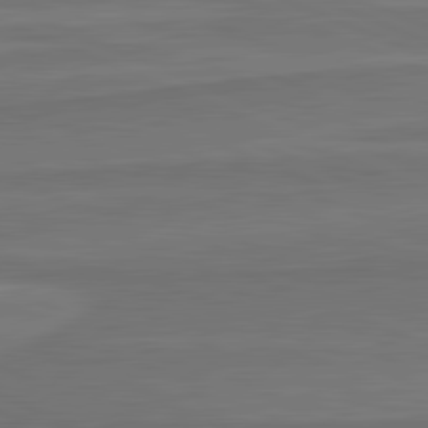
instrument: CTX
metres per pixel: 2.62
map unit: lApd
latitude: 81.9717
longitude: 169.0675
